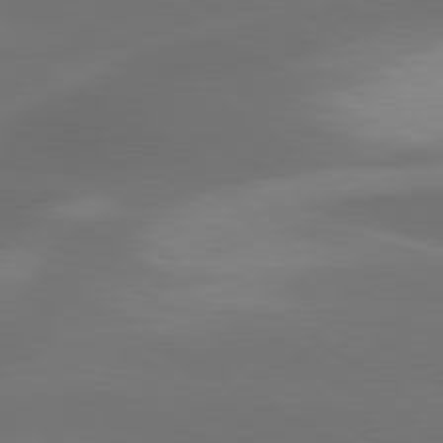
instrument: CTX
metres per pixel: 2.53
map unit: lApd
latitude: 79.8584
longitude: -119.7071
